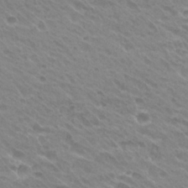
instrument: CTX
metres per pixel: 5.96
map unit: Hto
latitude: 27.2726
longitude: -35.4048
